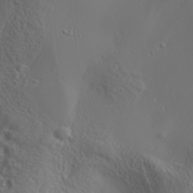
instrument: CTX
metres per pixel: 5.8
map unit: Aa
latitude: 30.9325
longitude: -132.7057
